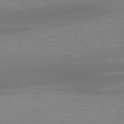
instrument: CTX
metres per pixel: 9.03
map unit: lApd
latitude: 79.5560
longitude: -91.8205
